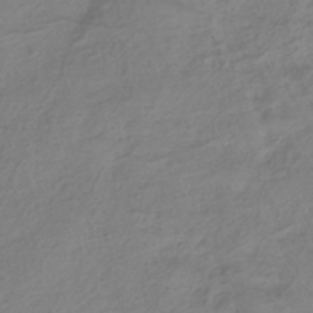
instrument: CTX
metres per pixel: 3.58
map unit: ANa
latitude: -38.4629
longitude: 96.2740
